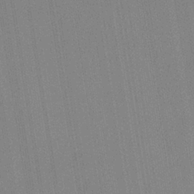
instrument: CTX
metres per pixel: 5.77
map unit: HNb
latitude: -34.2928
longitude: 54.8597
